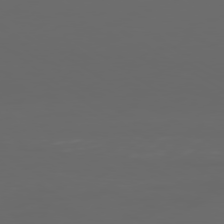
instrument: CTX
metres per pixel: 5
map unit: Ap
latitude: -79.2187
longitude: -74.7813
